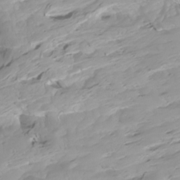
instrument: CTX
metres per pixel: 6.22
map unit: Htu
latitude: -4.7652
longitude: 138.0283
